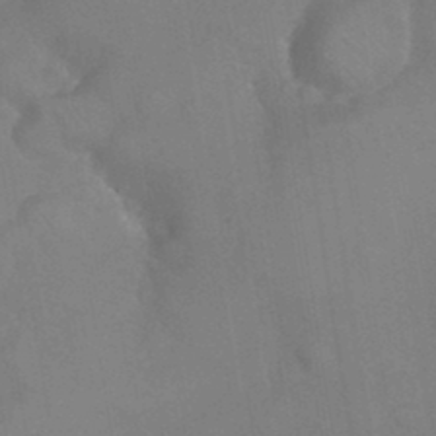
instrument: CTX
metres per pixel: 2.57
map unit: Nhu
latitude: 26.0822
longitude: -55.9906
